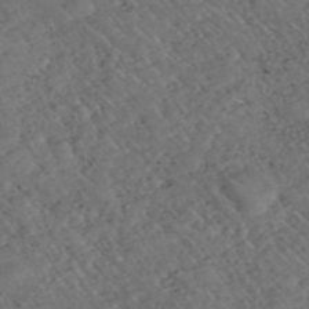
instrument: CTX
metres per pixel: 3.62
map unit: ANa
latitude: 40.3467
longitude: 18.7841
